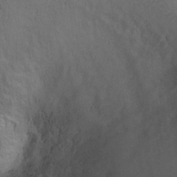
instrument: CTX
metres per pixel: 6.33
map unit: Ht
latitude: 0.1389
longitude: -45.4048
